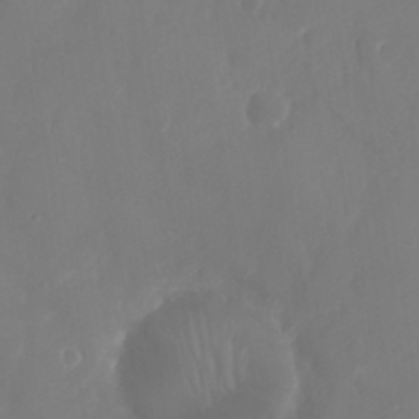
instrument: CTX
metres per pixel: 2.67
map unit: Nhu
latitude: 25.5560
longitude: -62.6680
